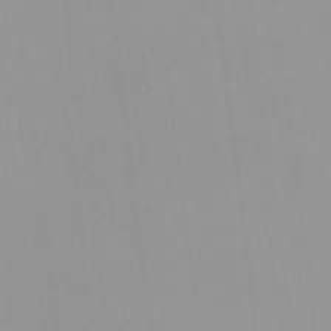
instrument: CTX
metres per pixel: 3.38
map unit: HNhu
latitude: -0.8975
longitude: -5.8583
